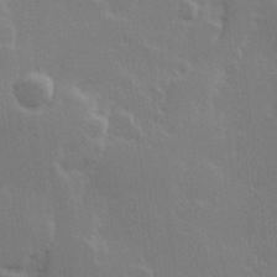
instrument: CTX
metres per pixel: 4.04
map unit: Hve
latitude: 23.4426
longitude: 145.9367
